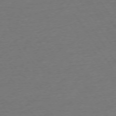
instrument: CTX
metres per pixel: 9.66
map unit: Ap
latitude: -74.8786
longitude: -90.1578
